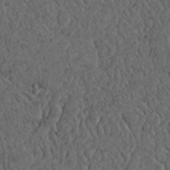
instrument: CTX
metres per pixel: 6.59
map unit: Nhu
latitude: 22.5924
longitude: -68.1578
